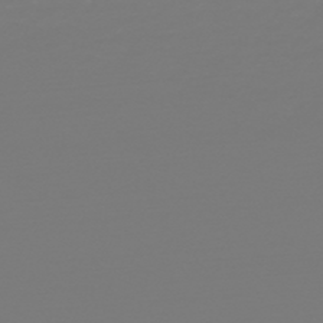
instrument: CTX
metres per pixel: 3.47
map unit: HNb
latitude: -48.8219
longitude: -50.6490
